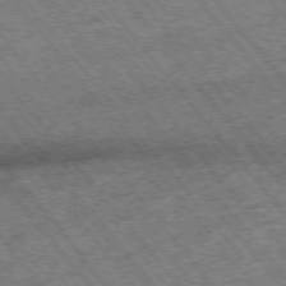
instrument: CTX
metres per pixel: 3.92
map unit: Hpe
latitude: -75.5211
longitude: -20.1200
